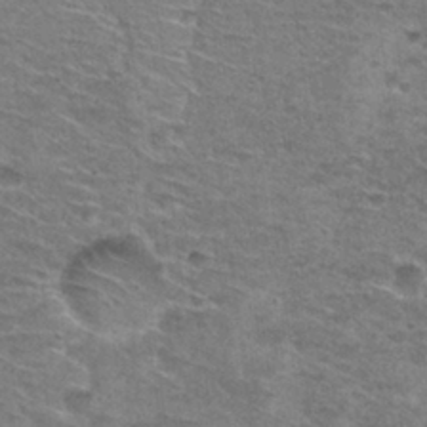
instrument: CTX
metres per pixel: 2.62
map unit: Hto
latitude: 29.3104
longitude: -47.0837
